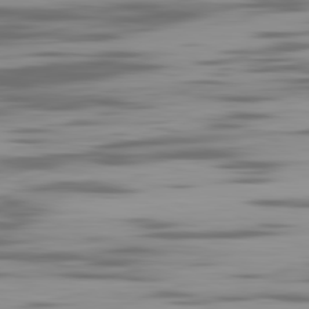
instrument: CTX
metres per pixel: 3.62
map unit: Ap
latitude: -82.1039
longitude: -69.1214
